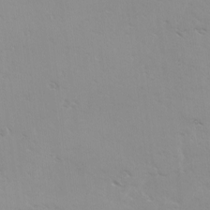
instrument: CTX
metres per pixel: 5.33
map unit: Ave
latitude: 0.7246
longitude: -112.8947
